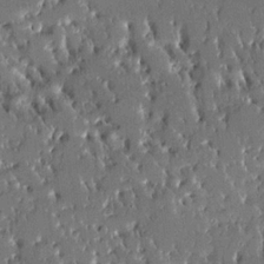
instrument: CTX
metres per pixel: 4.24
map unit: Aa
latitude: 10.2901
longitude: -125.8583
